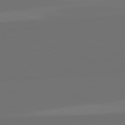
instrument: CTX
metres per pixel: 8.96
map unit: lApd
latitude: 82.1199
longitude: 155.2376
